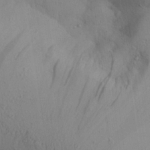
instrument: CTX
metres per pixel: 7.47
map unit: Aa
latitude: 26.5735
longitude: -132.2334
